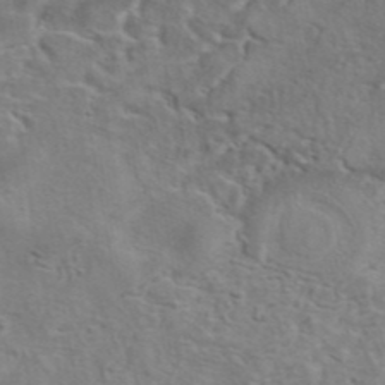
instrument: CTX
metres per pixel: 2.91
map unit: eAb
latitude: 41.5938
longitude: 104.6896
